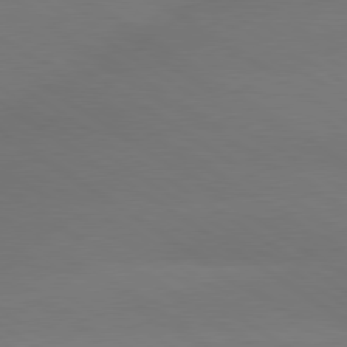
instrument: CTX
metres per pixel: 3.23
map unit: lApd
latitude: 79.6316
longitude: -151.9717
